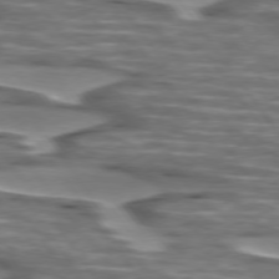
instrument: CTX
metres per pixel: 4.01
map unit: lApd
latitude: 74.9136
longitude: -57.7260
